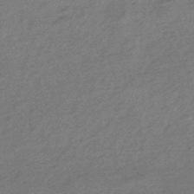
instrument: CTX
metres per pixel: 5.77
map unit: eHb
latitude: -44.5952
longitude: 88.6707
